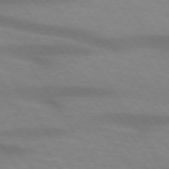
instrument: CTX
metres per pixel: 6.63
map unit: lApd
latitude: 73.5749
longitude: -54.1200
